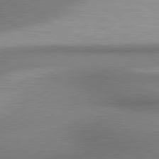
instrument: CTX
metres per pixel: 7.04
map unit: lApd
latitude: 80.6868
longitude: 162.7463
